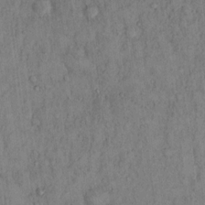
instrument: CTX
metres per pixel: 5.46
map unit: Hto
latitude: 12.9136
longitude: -58.4979
